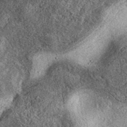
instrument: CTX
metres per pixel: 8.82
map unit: eAb
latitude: 39.2348
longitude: 107.9745
